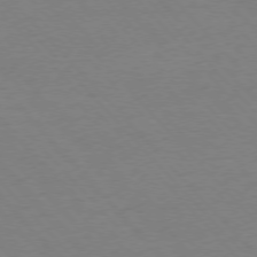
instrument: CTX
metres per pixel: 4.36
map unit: Ap
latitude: -77.3132
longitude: -87.9717
